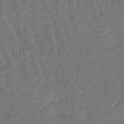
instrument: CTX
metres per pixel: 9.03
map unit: eHb
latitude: -47.4265
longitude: 82.3495
